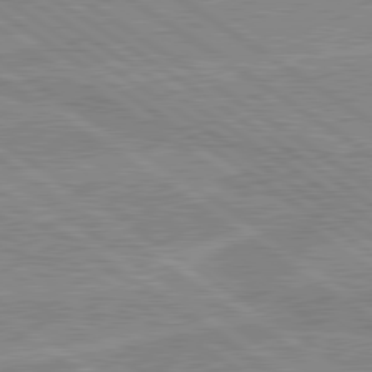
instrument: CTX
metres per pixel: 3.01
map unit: lApd
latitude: 80.0444
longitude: 170.7652
